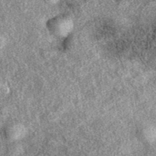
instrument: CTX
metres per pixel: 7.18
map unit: eAb
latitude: 38.6490
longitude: 108.4818
